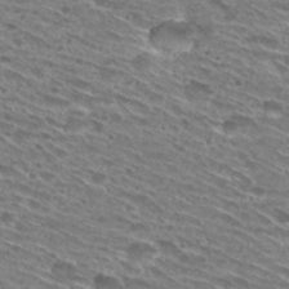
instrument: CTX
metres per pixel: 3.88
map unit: Hto
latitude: 29.3481
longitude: -45.0269
